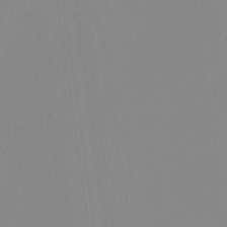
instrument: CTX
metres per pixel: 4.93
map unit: HNb
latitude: -36.1605
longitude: 54.8030
